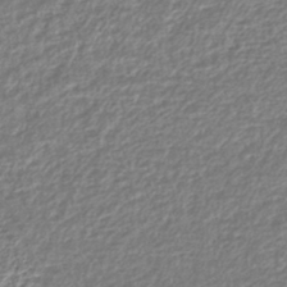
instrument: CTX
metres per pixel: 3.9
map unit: lHb
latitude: -43.5210
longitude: 68.8785
